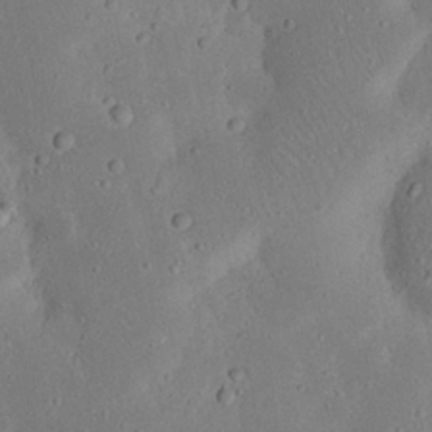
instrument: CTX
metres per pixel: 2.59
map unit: Nhu
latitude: 23.1214
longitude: -72.6680
